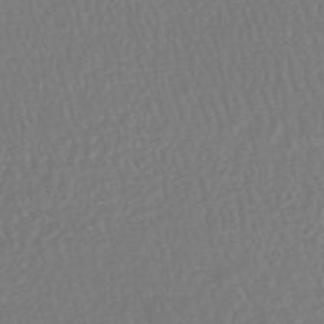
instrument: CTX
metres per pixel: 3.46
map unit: HNhu
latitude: -48.3684
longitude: 101.6910
